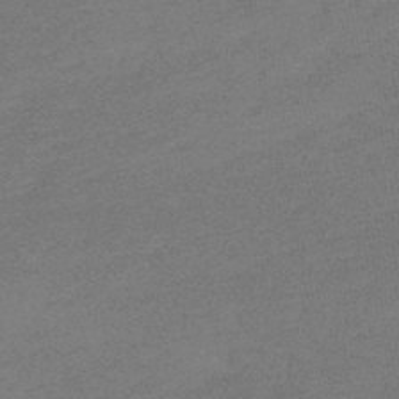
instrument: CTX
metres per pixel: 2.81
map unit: lHb
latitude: -48.8786
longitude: 82.8408
